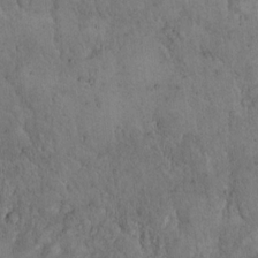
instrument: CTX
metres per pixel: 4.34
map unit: Hto
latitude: 15.8962
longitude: -59.5938
